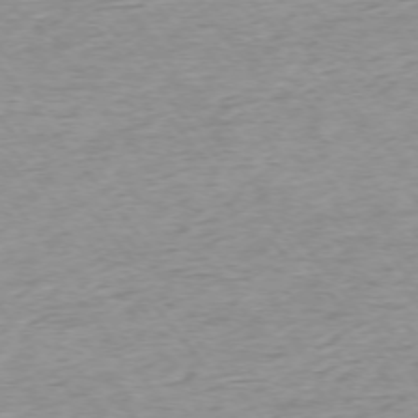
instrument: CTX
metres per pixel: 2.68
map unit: Ap
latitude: -75.1054
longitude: -82.6679
